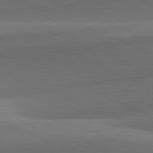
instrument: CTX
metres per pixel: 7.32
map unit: lApd
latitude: 81.9339
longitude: 133.1432
